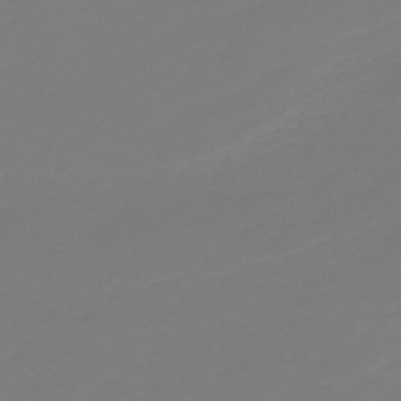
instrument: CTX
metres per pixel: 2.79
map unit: lHb
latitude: -49.8989
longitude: 80.0094
